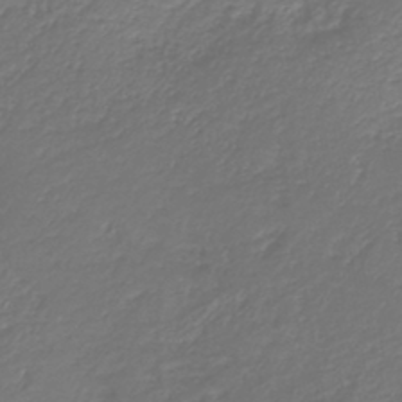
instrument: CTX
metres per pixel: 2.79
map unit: HNb
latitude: -42.0849
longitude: 50.0850
